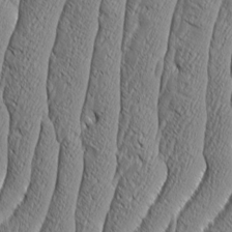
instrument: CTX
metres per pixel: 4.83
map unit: Aa
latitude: 7.9717
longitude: -129.7449
